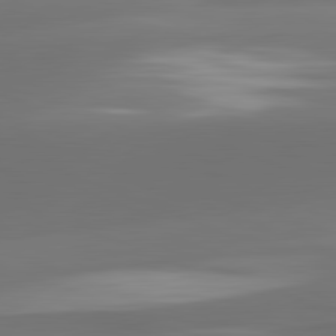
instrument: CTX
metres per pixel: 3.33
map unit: lApd
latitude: 81.9150
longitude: -161.6883
